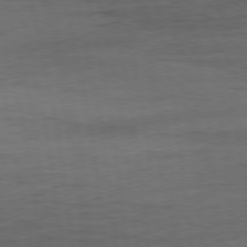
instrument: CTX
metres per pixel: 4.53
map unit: Ap
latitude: -77.1053
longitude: -74.0822
